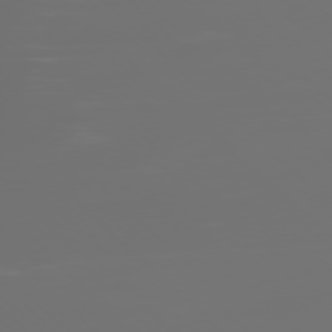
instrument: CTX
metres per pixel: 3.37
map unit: Ap
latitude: -77.4454
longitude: -62.1011
